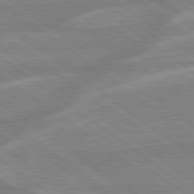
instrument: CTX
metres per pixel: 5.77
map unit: lApd
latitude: 79.2537
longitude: -164.0633
